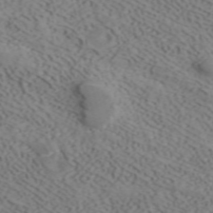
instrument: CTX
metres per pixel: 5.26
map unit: ANa
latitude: 41.4048
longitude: 33.8234
